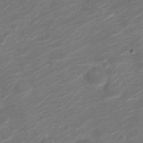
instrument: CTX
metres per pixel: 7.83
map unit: Nve
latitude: -20.1039
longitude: 105.8800
